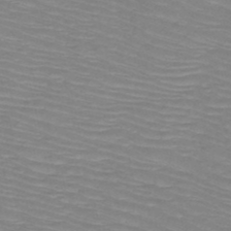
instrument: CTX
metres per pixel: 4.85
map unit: HNb
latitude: -49.8045
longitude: -51.1592
